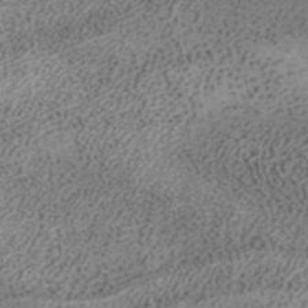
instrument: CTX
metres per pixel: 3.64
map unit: ANa
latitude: 37.4049
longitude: 15.9556
